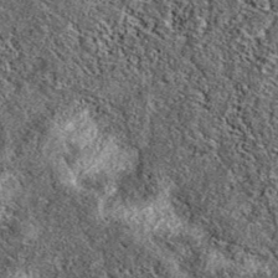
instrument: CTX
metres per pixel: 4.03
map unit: eAb
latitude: 38.4223
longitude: 106.1983
